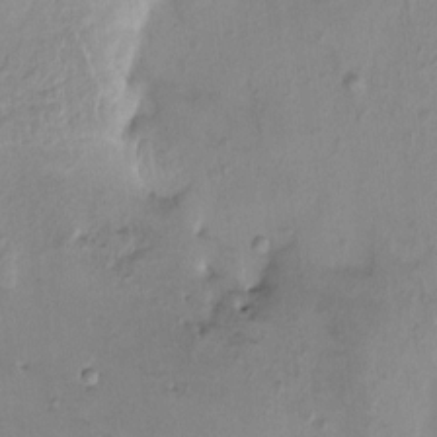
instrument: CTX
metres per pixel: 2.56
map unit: HNhu
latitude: 4.0633
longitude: 5.8233
